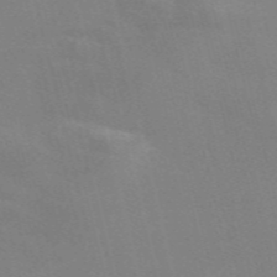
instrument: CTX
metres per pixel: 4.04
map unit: Nve
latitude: -58.1605
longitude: 63.3320
